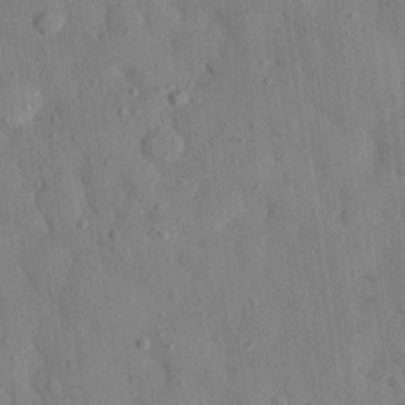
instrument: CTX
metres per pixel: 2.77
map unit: eHh
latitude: 27.2915
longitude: -76.7246
